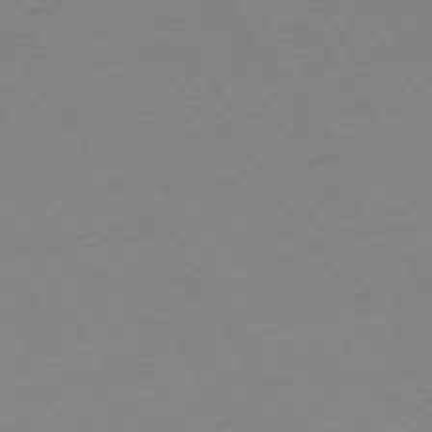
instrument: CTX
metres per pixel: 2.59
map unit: Ap
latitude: -74.2551
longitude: -77.4615
